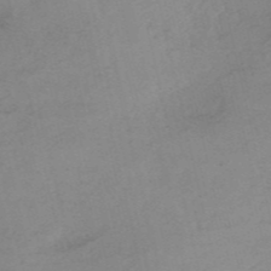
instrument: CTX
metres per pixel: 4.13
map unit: HNb
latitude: -54.2362
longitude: -41.9528
